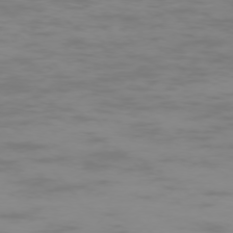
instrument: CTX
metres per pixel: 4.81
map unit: Ap
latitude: -75.7289
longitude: -83.4426
